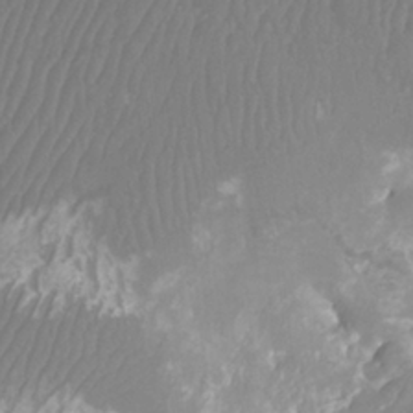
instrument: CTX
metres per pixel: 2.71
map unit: Htu
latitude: -9.8233
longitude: -74.1956
